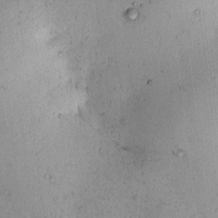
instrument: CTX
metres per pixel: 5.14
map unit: eHh
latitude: -0.7275
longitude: 19.3321
